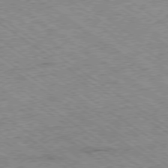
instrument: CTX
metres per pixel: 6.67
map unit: Ap
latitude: -79.3887
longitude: -51.8205
